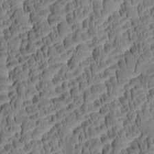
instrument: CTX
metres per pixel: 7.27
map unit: Aa
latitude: 8.4790
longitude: -133.2726
